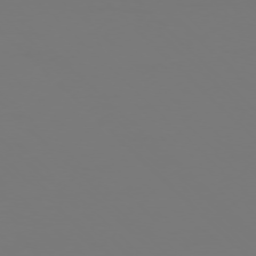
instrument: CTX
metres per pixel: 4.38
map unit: Ap
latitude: -76.3684
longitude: -81.8961
